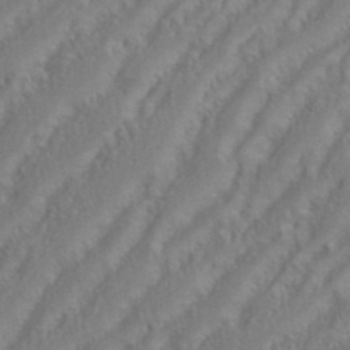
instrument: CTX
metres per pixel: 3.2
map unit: eHh
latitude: 35.1970
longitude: -133.5938
